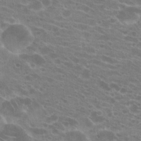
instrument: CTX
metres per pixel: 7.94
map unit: Hto
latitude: 21.4427
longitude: -40.5356
